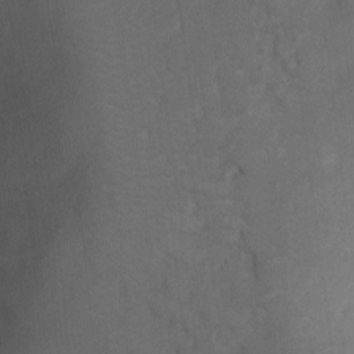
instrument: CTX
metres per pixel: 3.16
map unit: Ht
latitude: 2.4601
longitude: -27.3293
